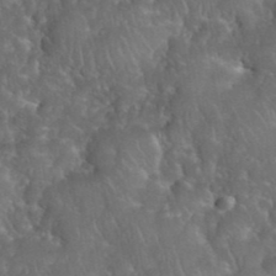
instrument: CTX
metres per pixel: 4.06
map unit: eHh
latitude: 39.7638
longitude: -58.1200
